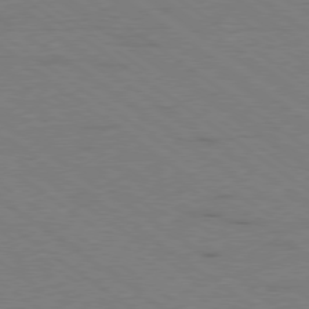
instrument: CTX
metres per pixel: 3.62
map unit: Ap
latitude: -79.3320
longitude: -99.3292
